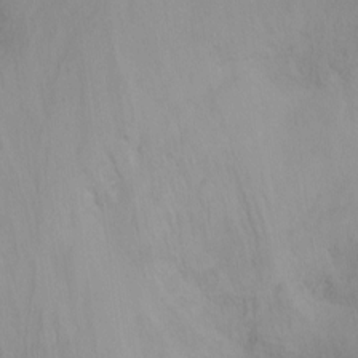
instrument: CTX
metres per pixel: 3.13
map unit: Ht
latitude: -16.2362
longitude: -42.9703
